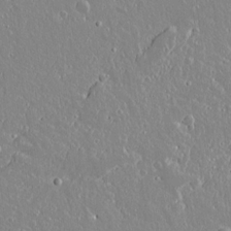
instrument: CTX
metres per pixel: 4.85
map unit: lAvf
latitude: 15.1404
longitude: -128.7813
